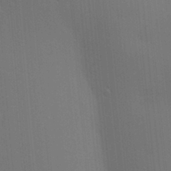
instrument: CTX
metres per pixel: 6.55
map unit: lAa
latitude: 18.5734
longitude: -139.3293
